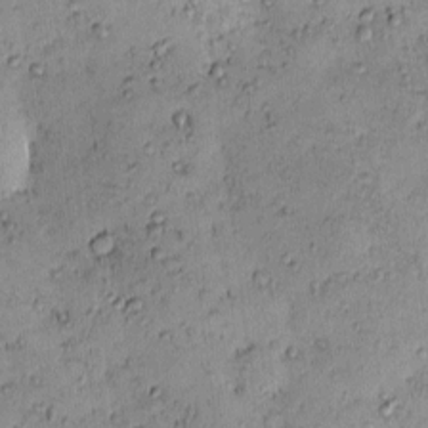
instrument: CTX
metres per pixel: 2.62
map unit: eHh
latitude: -0.1039
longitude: 18.9731
